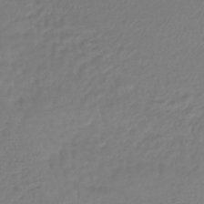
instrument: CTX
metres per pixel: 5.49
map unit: lHb
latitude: -42.4251
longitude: 68.4629
